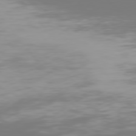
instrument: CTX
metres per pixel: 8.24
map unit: Hpe
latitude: 75.7828
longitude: -142.3090
